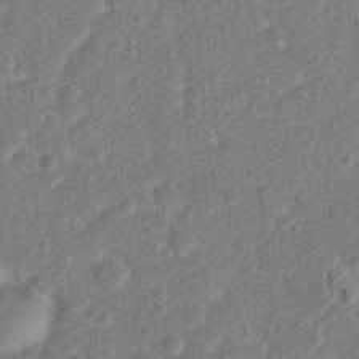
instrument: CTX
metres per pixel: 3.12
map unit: Hto
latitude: 14.1200
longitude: -38.7624
